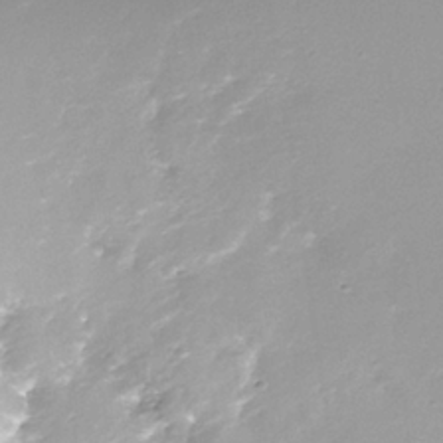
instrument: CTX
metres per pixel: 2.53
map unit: Nhe
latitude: -39.1998
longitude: -116.7246
